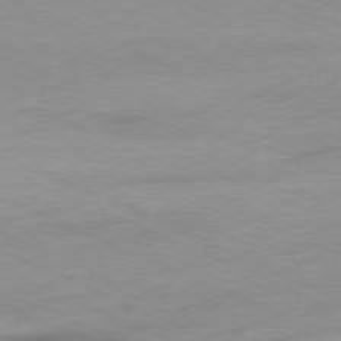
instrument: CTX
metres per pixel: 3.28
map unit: Ap
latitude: -81.6722
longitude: -75.1592
